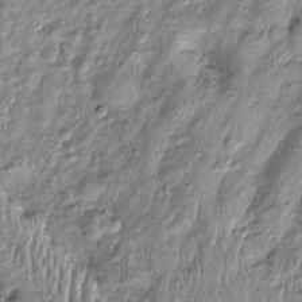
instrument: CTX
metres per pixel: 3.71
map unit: Htu
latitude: -4.4818
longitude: 159.5021
